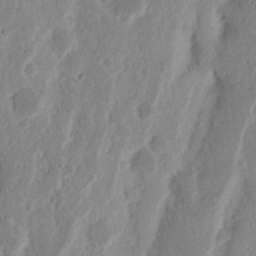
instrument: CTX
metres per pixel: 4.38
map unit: Nhu
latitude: 15.7072
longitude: -74.0255
